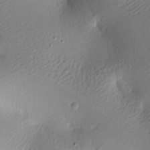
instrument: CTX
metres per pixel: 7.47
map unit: lAa
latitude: -9.0486
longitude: -127.3104
